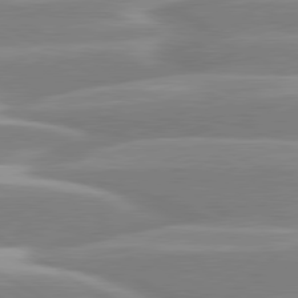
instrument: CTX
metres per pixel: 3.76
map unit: lApd
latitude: 80.4979
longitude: -128.0255
